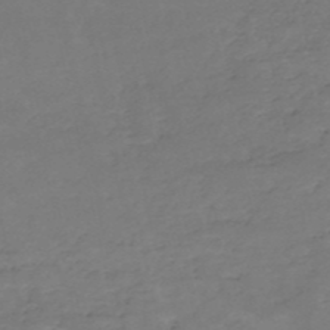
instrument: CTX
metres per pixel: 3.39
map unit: eHh
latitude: -52.6518
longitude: -25.3670
